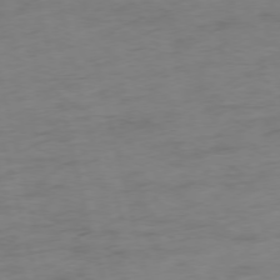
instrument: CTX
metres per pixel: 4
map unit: Ap
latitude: -75.1243
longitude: -73.9906
